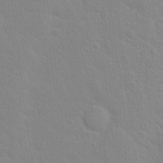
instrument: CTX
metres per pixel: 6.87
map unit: Hto
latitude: 17.2537
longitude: -39.5749
